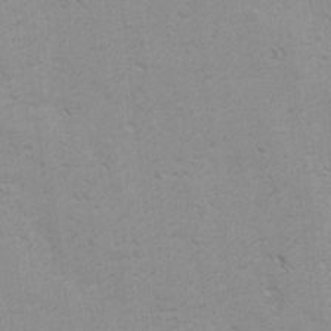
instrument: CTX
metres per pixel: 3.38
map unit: lAvf
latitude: -4.3306
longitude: -114.4978
